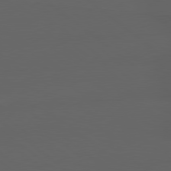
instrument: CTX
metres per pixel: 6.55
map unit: lApd
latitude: 79.2159
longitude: -165.8016
